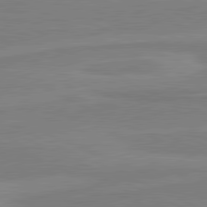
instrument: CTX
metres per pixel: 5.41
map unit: lApd
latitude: 81.2726
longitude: 169.4643
